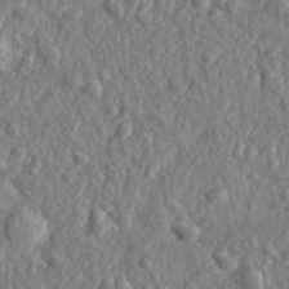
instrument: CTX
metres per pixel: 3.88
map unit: eHh
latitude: 35.3481
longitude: -80.5546
